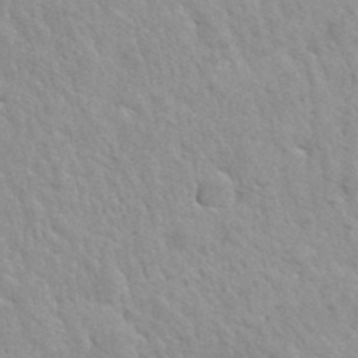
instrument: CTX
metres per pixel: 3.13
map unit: Hto
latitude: 35.4237
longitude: -50.4979
